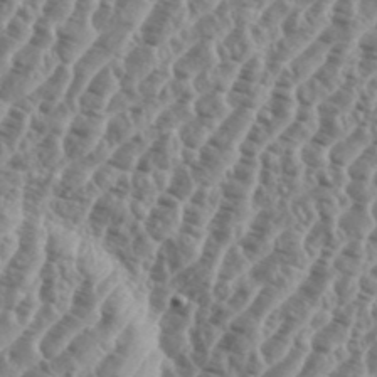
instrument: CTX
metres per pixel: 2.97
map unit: eHh
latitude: 36.7246
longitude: -135.9150
